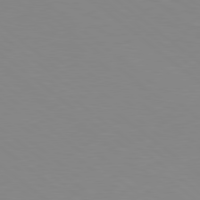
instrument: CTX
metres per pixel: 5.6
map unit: lApd
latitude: 79.0081
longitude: -176.8569
